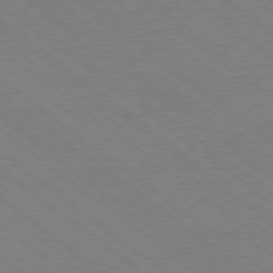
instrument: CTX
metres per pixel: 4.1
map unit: Ap
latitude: -78.9919
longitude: -64.6301
